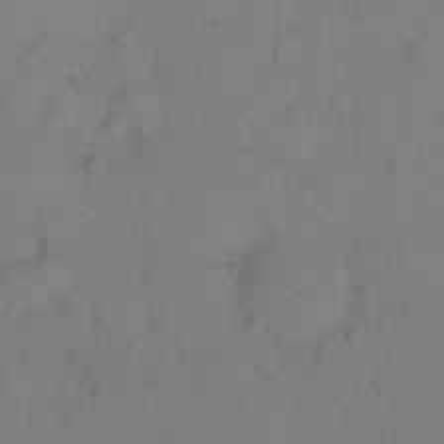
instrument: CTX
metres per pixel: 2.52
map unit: eHh
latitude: 18.0822
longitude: -64.6679
